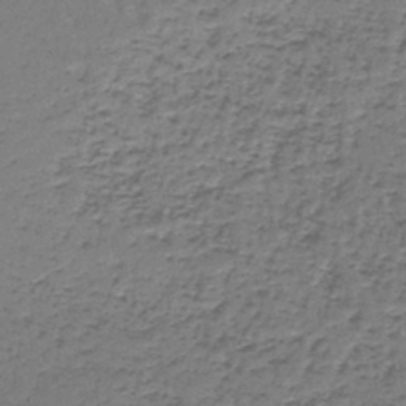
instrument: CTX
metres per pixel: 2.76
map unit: lHb
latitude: -43.4265
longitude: 58.2550
